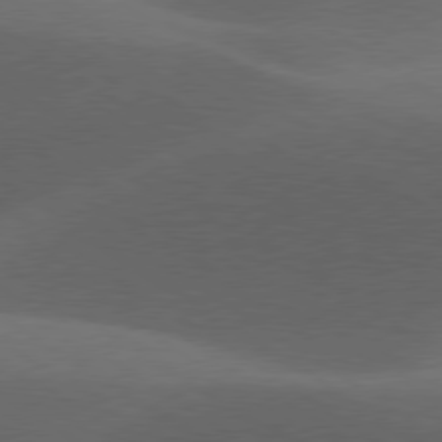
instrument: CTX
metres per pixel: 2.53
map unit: lApd
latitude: 79.1592
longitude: -50.6490
